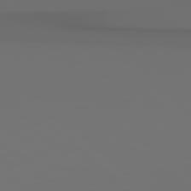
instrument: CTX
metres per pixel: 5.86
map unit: Hpe
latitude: 78.6302
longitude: -162.9892
